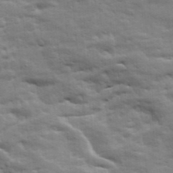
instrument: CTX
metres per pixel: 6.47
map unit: Ave
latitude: 19.3103
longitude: -129.9150
